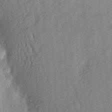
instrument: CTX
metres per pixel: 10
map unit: Aa
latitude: 23.4426
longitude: -150.5734
